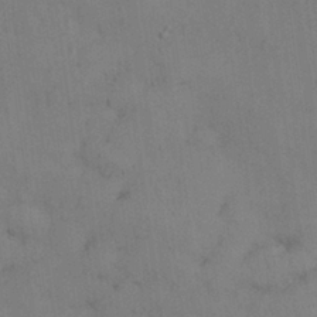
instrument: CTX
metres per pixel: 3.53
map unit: Nhu
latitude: 28.2900
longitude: -71.0836
